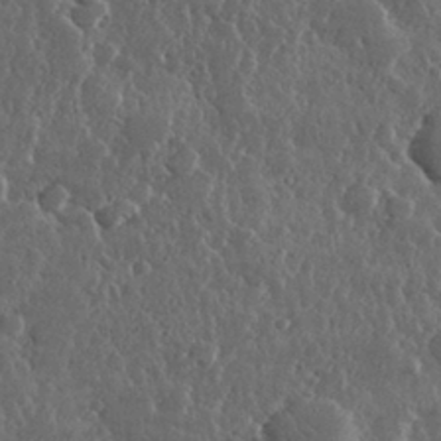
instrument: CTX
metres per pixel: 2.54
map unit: lHvf
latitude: 31.8773
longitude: -90.4601
